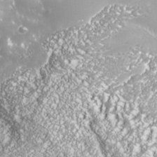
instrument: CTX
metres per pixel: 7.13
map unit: Nhe
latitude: -36.0283
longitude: -91.3482
